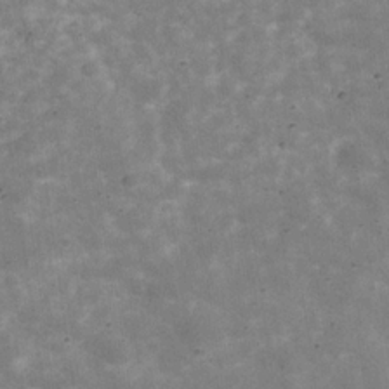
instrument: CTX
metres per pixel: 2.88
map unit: Hve
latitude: -30.3684
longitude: 93.7855
